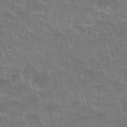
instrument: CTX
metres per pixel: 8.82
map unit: Nhu
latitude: 28.1578
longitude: -61.3292
